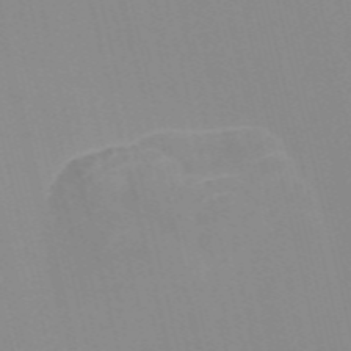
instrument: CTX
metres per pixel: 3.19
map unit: Nve
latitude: -57.4832
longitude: 60.8219
